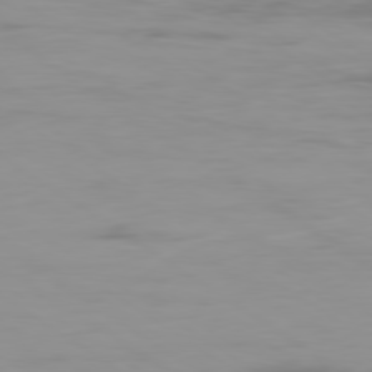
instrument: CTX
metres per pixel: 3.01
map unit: Ap
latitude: -79.9367
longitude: -103.5182
